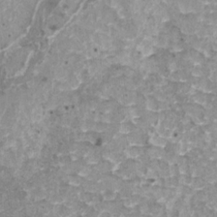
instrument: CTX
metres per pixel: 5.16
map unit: HNhu
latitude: 2.4223
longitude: 5.2565
